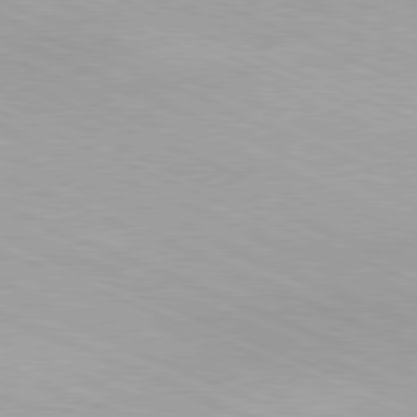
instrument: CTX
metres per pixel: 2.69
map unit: Hpe
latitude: -81.9178
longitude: 13.6911
